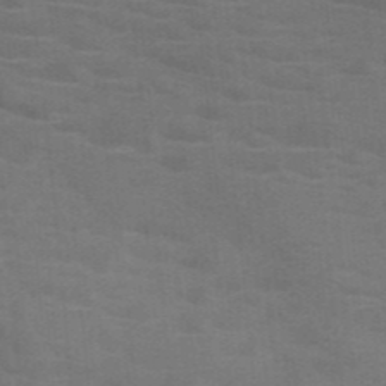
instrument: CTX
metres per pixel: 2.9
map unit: HNb
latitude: -46.2928
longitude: -45.8394
